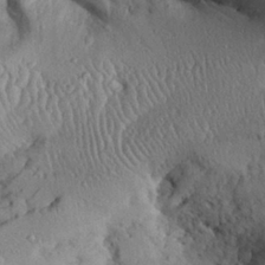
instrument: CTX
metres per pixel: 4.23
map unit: Aa
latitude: 29.4237
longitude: -133.5182
